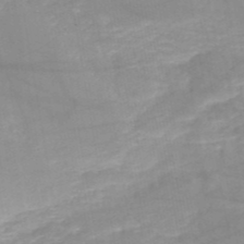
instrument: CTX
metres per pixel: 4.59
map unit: HNb
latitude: -50.3117
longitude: -39.9717
